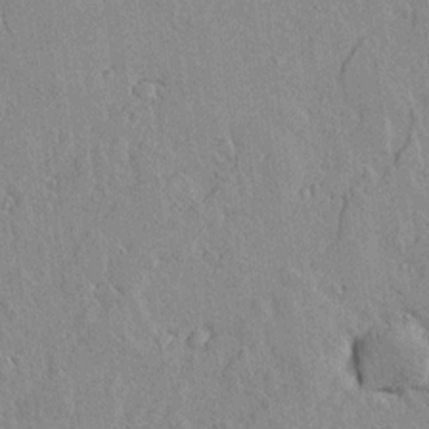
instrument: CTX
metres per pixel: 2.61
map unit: lAvf
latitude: 14.8569
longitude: -125.6505
